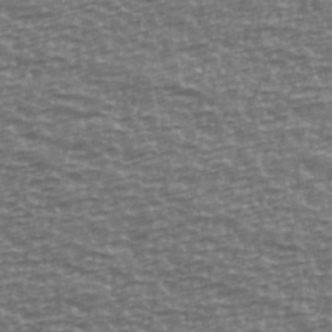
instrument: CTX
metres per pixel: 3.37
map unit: Ave
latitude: 40.7435
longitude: -114.1010
